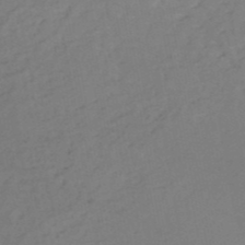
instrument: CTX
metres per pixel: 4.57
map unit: HNb
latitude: -52.5195
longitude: -51.9528
